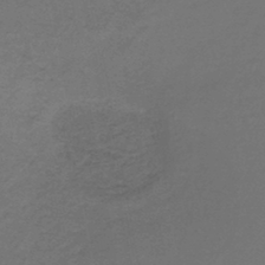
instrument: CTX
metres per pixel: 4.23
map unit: lHb
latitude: -43.5399
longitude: 62.5196
